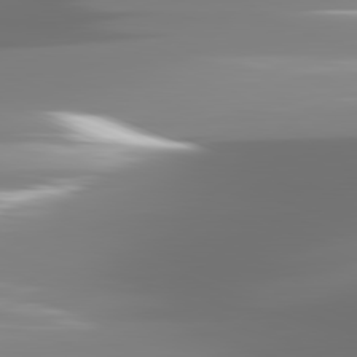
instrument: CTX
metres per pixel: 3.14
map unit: lApd
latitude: 81.5182
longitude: -138.8758
